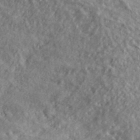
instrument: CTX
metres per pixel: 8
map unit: lHvf
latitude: 38.6679
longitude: -90.9136
